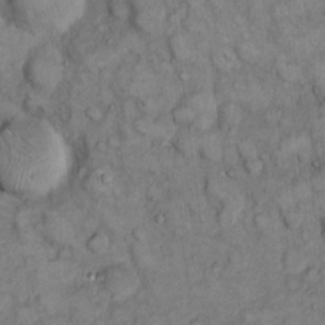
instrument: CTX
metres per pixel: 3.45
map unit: eHh
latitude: 11.9339
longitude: -64.3656
